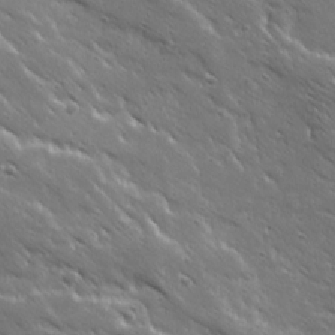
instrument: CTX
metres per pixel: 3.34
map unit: Ave
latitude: 19.6694
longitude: -137.1970
